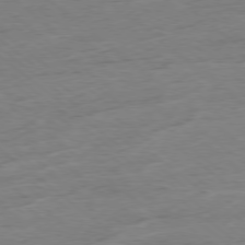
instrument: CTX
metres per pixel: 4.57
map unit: Hpe
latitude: -78.4818
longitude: -19.6505
